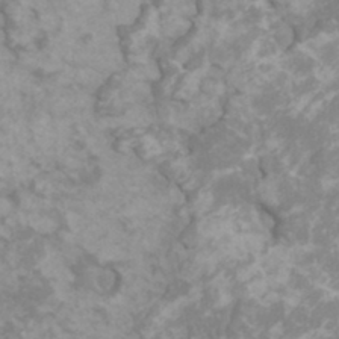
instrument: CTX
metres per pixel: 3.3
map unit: HNhu
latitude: 1.4804
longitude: -0.1389
